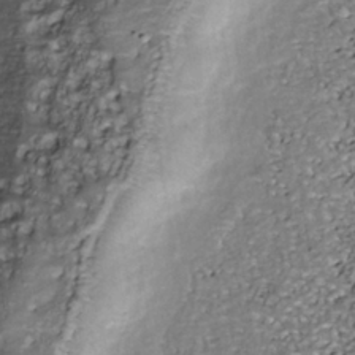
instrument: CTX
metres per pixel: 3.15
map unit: Nhu
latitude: -38.9920
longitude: -81.1214
